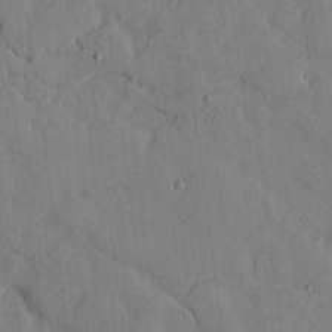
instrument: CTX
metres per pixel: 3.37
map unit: lHvf
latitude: 17.7639
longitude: -112.8191
